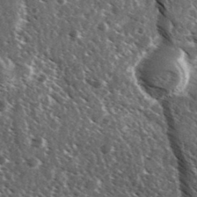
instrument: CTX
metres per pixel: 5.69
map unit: Ave
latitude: 37.1970
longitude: -110.2334
